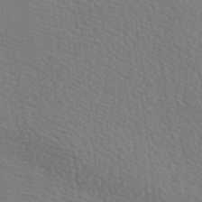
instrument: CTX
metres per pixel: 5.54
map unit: lAa
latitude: -8.0661
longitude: -124.5734
